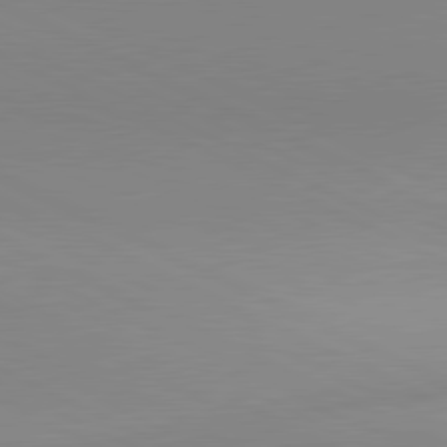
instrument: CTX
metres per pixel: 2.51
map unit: lApd
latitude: 80.7813
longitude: 143.7477
